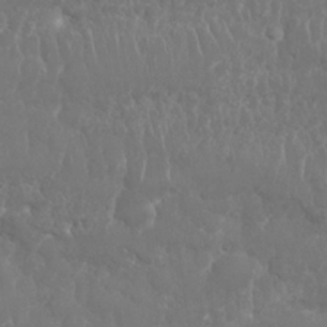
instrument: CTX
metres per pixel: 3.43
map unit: Nhu
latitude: 25.5938
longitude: -61.3104
